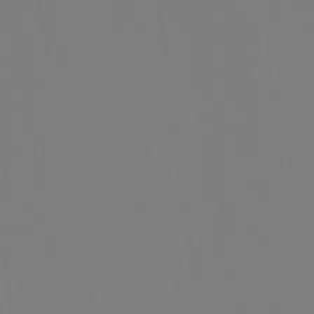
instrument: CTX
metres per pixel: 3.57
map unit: Htu
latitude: -12.5385
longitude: -70.1767
